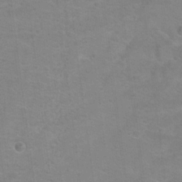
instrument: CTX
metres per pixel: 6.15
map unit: Hto
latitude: 17.8772
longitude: -38.8002
